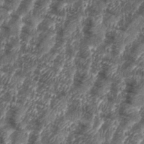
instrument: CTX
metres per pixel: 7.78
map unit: eHh
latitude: 35.8772
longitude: -137.2537
